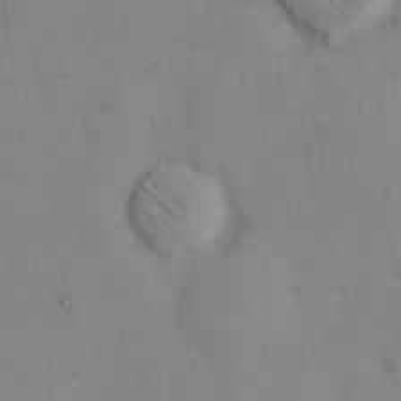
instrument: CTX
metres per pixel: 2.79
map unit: eHh
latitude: 12.5924
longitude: -61.4804
